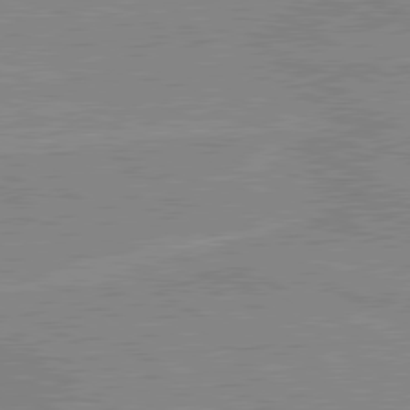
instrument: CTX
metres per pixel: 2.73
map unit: lApd
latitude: 80.1389
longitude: 168.7274
